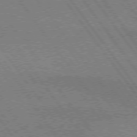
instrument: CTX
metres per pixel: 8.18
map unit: lApd
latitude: 74.8569
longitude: -80.9136
